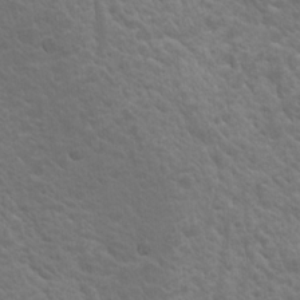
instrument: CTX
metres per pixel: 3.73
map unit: Nhu
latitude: 17.2915
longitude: -33.2159
